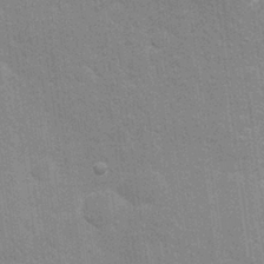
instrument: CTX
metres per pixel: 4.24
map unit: Nhu
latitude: 27.4238
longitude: -64.1011
